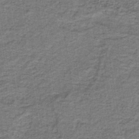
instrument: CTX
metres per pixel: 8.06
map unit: lHb
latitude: -40.6896
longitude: 55.2754
